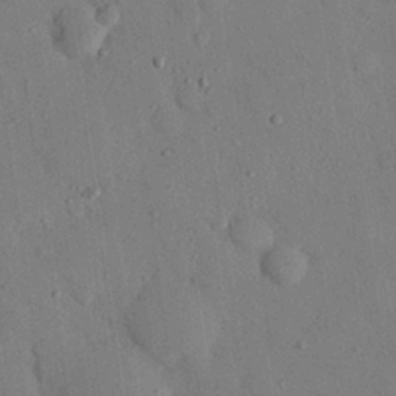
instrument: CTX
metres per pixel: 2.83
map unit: eHh
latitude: 26.2145
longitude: -76.6679
